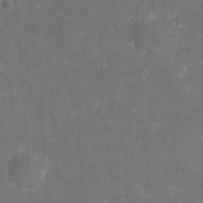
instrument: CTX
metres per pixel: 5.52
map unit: eHh
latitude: 4.4412
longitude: -70.4601
